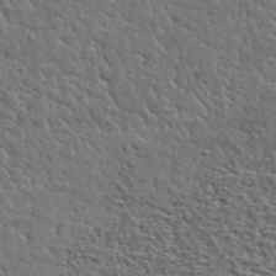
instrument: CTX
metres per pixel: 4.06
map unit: lHvf
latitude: 37.2348
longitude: -88.7058
